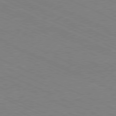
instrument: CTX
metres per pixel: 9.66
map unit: Hpe
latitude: -81.3132
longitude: 15.6155
